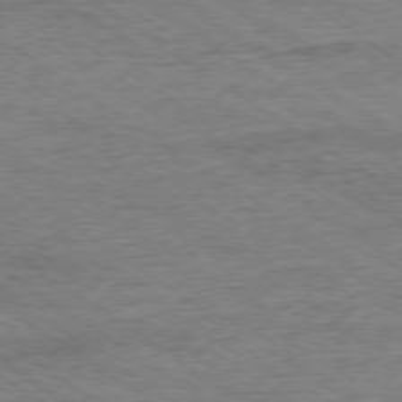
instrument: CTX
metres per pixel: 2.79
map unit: Ap
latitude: -78.6329
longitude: -85.3104
